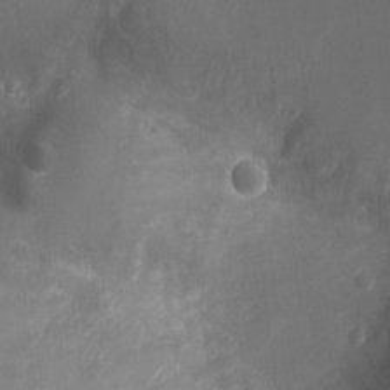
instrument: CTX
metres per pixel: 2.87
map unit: Ht
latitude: 2.1200
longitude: -19.4804
